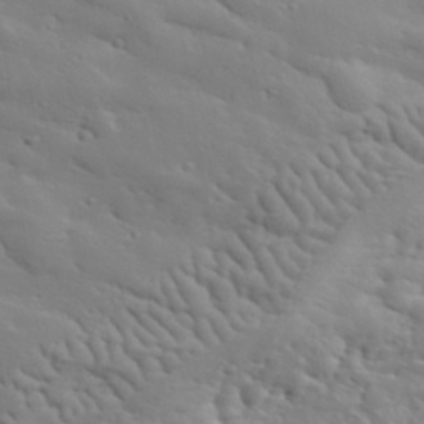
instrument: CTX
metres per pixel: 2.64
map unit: lHvf
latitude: 33.8205
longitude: -82.0255
